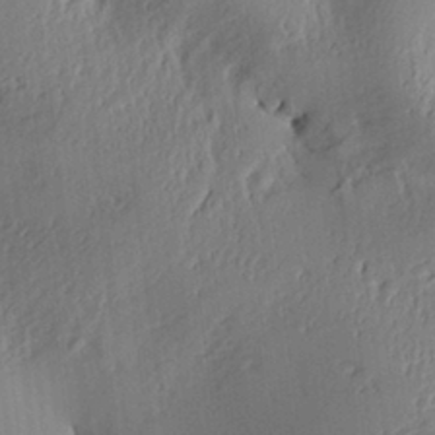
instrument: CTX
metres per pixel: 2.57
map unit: Aa
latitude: 29.7260
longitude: -136.1578
